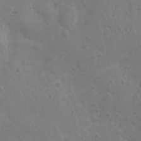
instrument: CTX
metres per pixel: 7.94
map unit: Nhu
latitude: 2.3278
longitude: -14.9514
